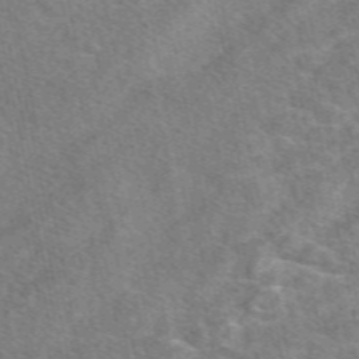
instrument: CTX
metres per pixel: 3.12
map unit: eAb
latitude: 49.7828
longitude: 119.7856
